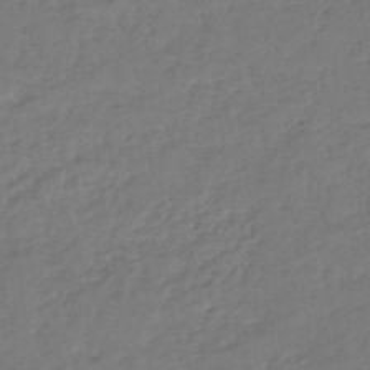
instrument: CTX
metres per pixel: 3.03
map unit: lHb
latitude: -43.9556
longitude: 70.5952
